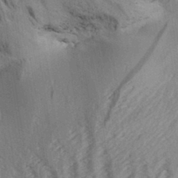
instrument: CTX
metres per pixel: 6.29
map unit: Aa
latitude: 31.9339
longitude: -138.5735
